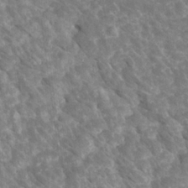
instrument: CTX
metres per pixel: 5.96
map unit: Htu
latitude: 2.4034
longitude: 142.2172
